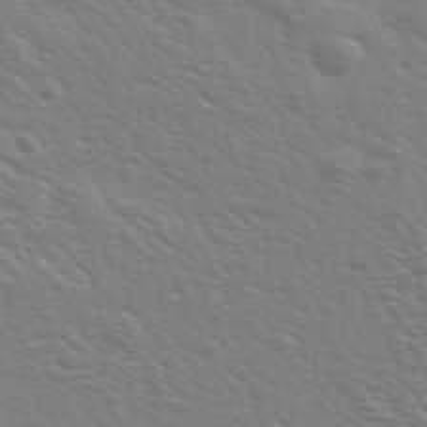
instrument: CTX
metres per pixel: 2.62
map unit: Ave
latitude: 37.1403
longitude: -109.5371
